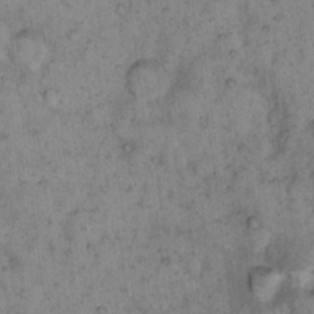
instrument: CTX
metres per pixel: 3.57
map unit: eHh
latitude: 15.7639
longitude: -64.5735
